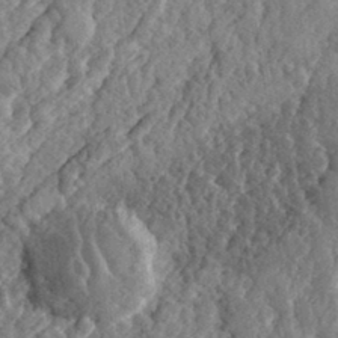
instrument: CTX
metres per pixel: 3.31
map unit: eHh
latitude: 32.6679
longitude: -79.6127
